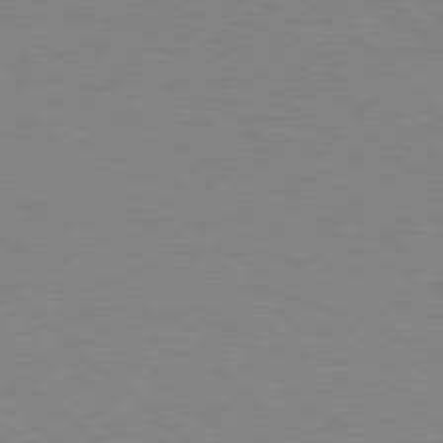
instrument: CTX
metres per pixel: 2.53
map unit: Hpe
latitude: 78.5924
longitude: -164.6868
